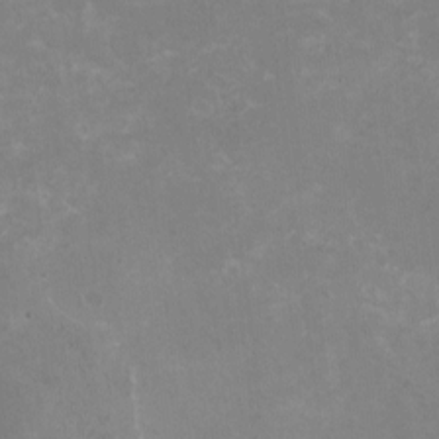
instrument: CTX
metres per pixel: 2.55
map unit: HNhu
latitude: -1.9367
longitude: -3.7260
